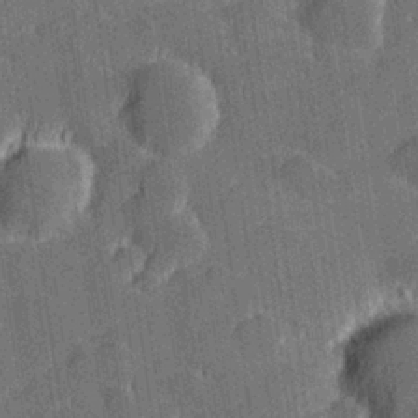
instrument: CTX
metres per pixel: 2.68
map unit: Hve
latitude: 27.6505
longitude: 144.1039
